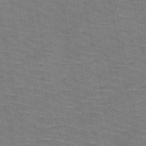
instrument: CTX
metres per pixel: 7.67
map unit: HNb
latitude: -53.5777
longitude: -45.2726
